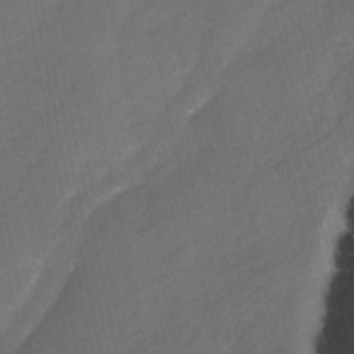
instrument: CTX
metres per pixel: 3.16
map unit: Ave
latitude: -0.5007
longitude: -113.6883
